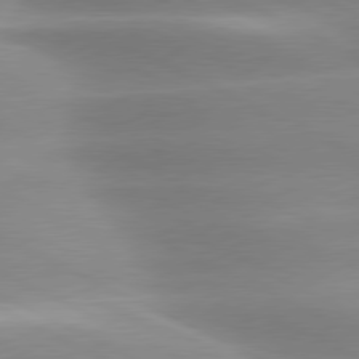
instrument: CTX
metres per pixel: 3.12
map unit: lApd
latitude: 79.6883
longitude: -120.7624
